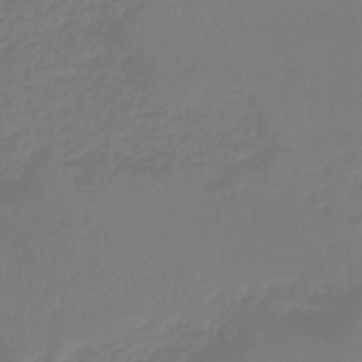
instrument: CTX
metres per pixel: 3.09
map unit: lHb
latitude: -45.6344
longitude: 62.4062
